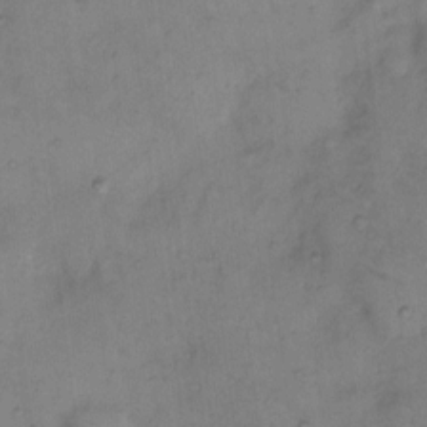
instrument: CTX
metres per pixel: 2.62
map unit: eHh
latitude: 8.4034
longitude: -62.6680
